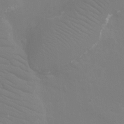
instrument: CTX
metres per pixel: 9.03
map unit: Ht
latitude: -4.0472
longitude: -26.2145
